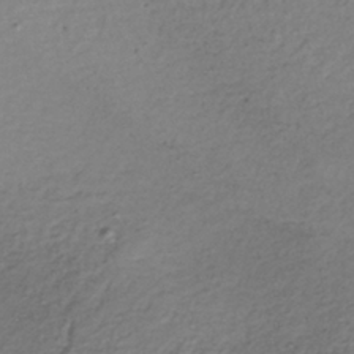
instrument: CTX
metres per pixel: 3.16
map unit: lHb
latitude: -35.6911
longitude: 67.8611
